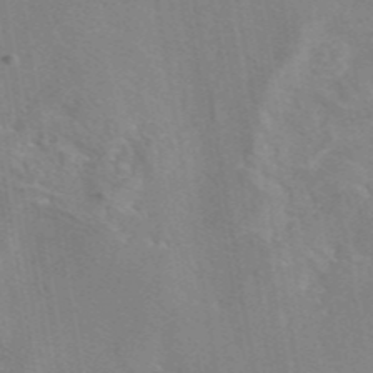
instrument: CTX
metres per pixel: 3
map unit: eAb
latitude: 45.6127
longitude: 109.1998
